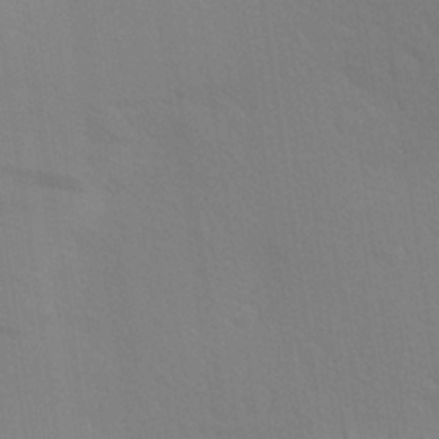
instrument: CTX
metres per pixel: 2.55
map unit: Aa
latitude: 25.6316
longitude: -145.7638
